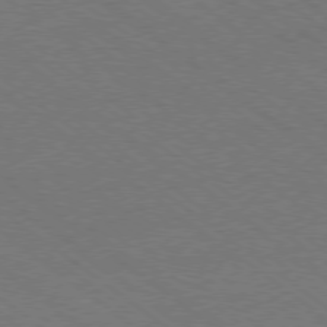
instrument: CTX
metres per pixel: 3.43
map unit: Ap
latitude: -78.9730
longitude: -83.2725
